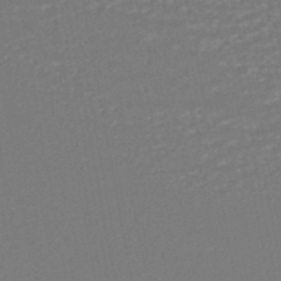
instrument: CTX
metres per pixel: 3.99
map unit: HNhu
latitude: -46.7085
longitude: 105.5777
